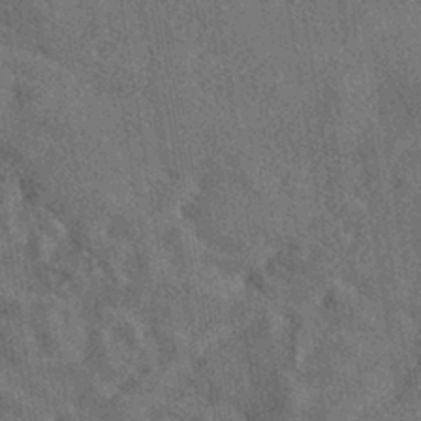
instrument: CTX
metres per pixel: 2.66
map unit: eHh
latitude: -41.5021
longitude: 120.5762
